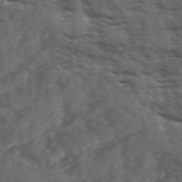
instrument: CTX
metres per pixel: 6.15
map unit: Ave
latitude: 18.6490
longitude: -130.9514
